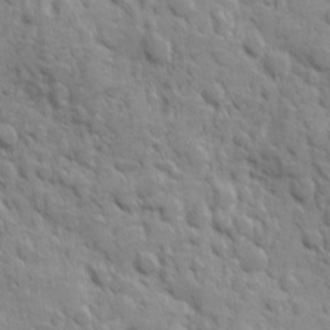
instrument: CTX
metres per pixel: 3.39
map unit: Ave
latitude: 10.1956
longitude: -103.7072
